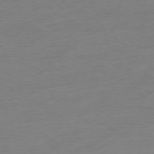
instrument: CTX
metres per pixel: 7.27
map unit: Ap
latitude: -78.5951
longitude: -58.1389
